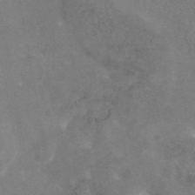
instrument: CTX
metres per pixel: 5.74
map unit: eAb
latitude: 45.8961
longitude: 115.6344
